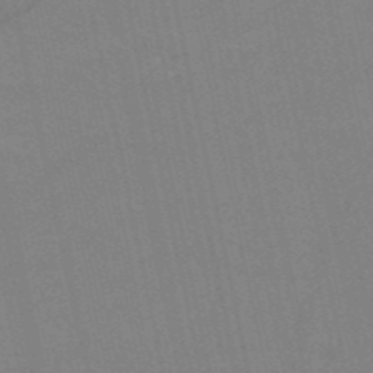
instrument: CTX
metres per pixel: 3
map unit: HNb
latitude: -52.2550
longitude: -43.8583
